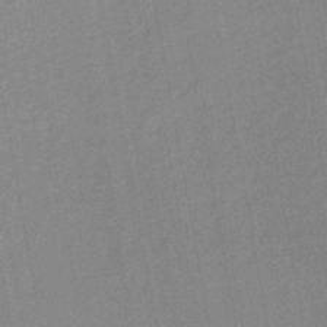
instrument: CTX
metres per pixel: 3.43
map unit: lHb
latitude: -46.1039
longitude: 73.2943
